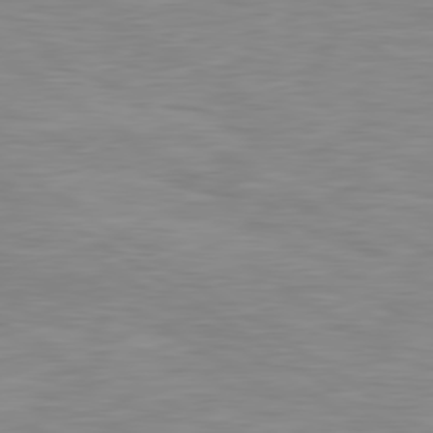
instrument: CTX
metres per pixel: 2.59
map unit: Hpe
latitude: 79.6316
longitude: -127.5560
